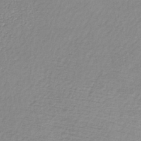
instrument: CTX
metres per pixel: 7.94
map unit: lHb
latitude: -41.6911
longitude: 69.8611
